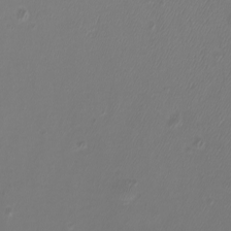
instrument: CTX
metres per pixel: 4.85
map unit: Htu
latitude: -6.8408
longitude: -73.4616
